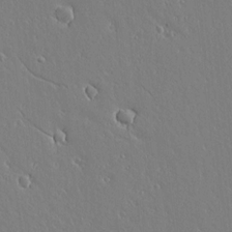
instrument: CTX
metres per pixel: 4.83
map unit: lAvf
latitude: 14.4034
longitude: -126.5924
